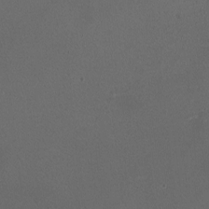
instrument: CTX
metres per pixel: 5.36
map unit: HNhu
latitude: -0.8219
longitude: -0.2900
